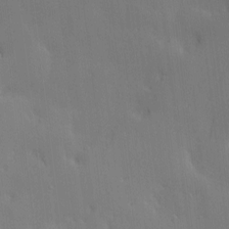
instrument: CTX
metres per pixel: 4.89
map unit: Nve
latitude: -8.1228
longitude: 175.5210
